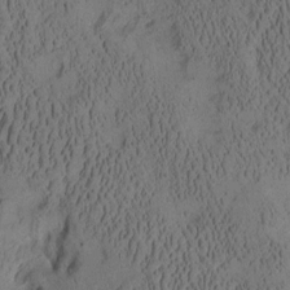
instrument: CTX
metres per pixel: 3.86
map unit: Aa
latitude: 8.1956
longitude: -127.5371
